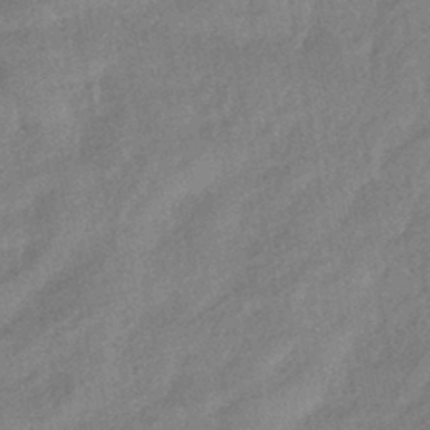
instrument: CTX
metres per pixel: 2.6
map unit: eHb
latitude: -42.1416
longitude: 84.3117
